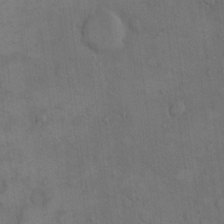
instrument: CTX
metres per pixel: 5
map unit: eHh
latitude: 15.7828
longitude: -66.9135
